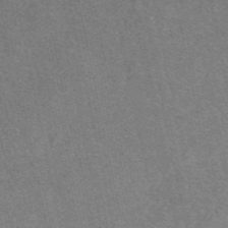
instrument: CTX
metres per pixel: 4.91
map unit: eAb
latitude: 47.8962
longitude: 114.4440
